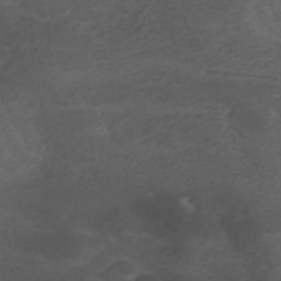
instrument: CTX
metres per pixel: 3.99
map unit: ANa
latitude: 42.1767
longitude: 27.9745
